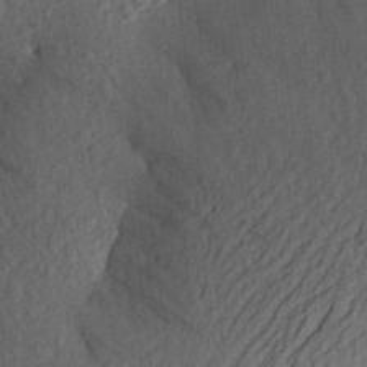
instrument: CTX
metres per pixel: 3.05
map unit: Aa
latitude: 26.4412
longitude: -145.4237
